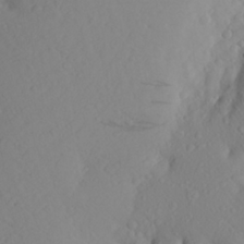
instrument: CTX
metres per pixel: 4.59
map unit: Aa
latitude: 26.2523
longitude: -146.8002
